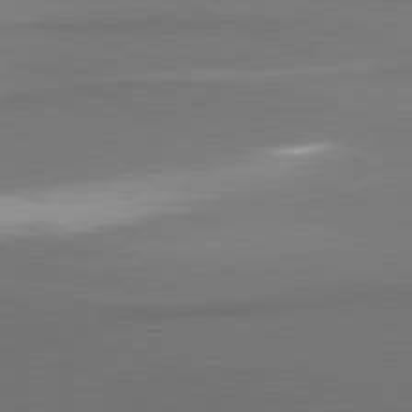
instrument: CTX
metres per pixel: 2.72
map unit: lApd
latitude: 81.4993
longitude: 174.1983
